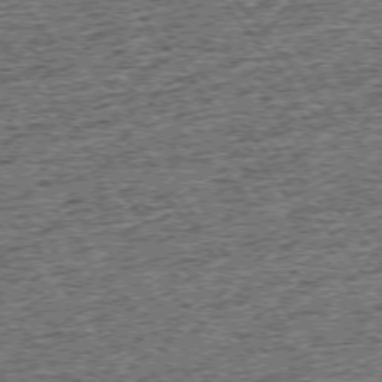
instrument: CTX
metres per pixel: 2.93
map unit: Ap
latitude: -75.1998
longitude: -91.9717
